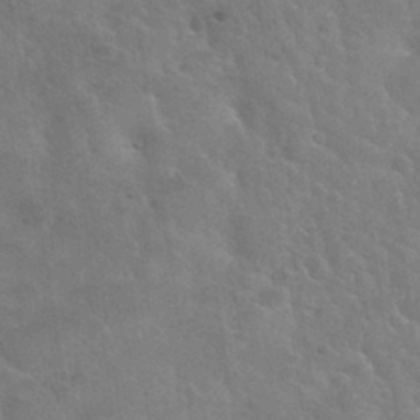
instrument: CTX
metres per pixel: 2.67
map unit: Nhu
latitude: 30.5546
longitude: -51.8772
